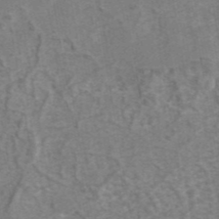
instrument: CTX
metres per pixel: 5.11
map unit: eAb
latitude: 43.0081
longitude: 107.0109
